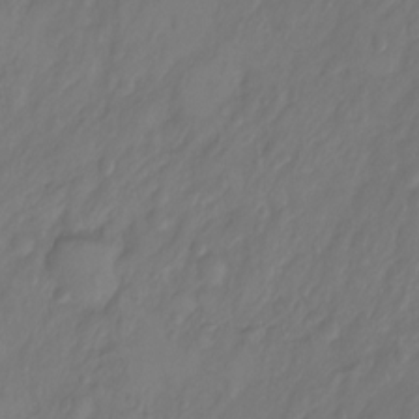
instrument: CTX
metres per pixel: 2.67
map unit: Ht
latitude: -9.8989
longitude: -35.9339
